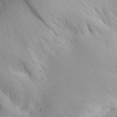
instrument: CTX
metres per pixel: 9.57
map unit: Aa
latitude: 30.5357
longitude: -143.9150
